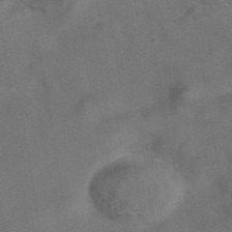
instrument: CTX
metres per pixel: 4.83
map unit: eAb
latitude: 43.1781
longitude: 107.1620
